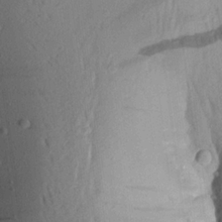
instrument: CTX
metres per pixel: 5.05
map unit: Aa
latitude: 19.0458
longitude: -148.8569
